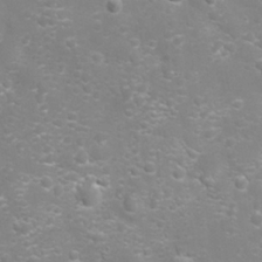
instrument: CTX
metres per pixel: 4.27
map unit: Nhu
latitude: 24.1955
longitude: -61.4804
